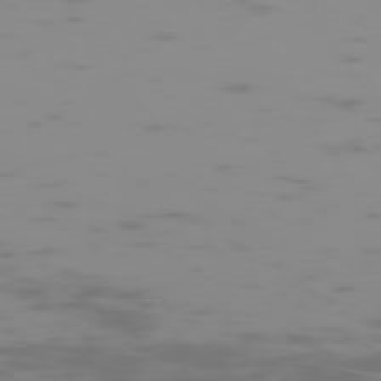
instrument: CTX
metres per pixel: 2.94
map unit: Hpe
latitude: -74.4062
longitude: 6.2361
